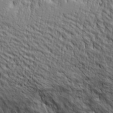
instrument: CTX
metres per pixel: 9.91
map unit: Ave
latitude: 21.0081
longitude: -134.8947
